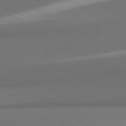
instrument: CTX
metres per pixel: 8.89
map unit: lApd
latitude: 81.4993
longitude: 155.3132
